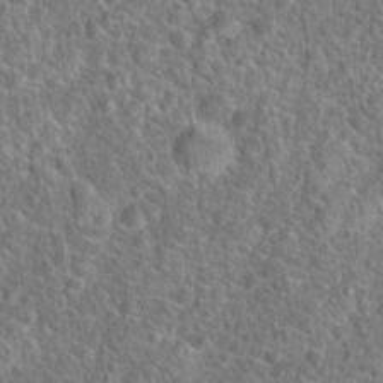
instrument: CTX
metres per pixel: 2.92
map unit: Hto
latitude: 19.1025
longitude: -43.1025
